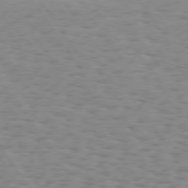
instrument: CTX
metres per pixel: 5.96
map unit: Hpe
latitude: 73.3860
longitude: -132.8002
